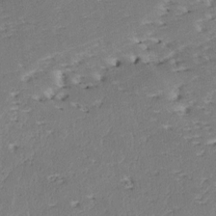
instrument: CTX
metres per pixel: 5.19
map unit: lAa
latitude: -11.0109
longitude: -124.8758
